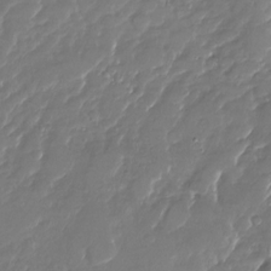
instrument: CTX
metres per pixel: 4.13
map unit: Nhu
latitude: -27.1053
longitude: -62.1011
